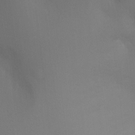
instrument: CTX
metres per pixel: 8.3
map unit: Ht
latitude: -5.1620
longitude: -25.3103
